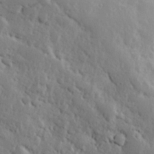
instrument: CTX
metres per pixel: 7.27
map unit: Hve
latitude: 24.8191
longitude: 145.7667
